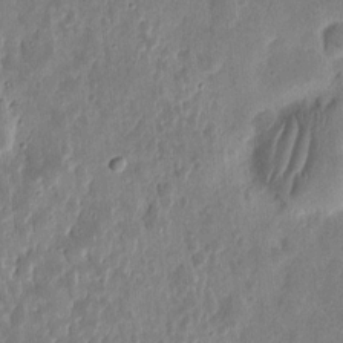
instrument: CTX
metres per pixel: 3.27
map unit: eHh
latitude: 9.3104
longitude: -73.7261
